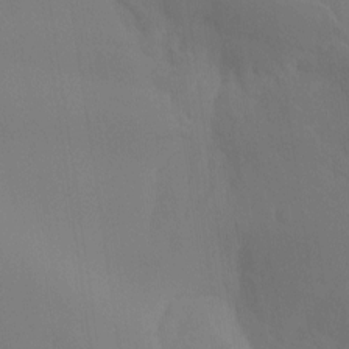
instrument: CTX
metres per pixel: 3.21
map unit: Ht
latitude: -16.0850
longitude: -50.5545
